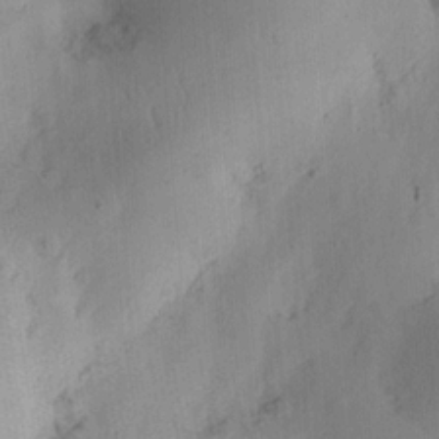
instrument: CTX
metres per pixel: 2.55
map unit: Ht
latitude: 11.6694
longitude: -74.3089
